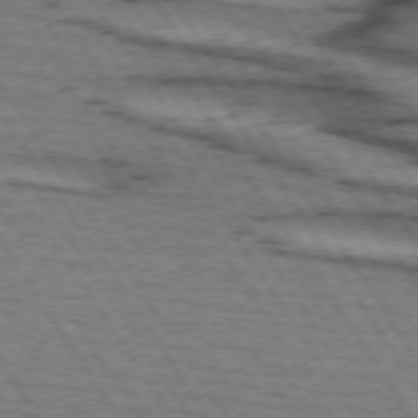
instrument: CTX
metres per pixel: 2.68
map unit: lApd
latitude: 74.1389
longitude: -78.1578
